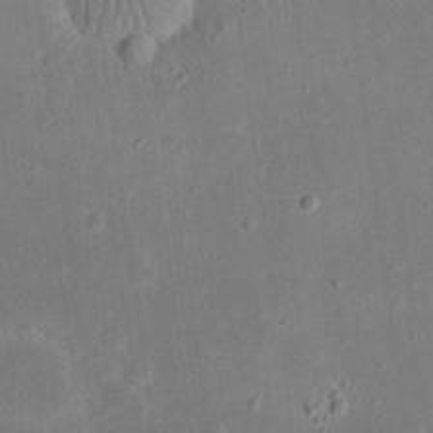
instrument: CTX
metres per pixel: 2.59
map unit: eHh
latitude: 23.5560
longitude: -67.7638
